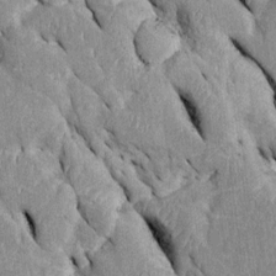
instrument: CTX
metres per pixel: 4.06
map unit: Htu
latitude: -0.0850
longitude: 149.2943
